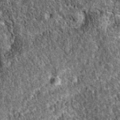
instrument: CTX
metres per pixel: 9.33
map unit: eAb
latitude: 37.5749
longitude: 111.7100
